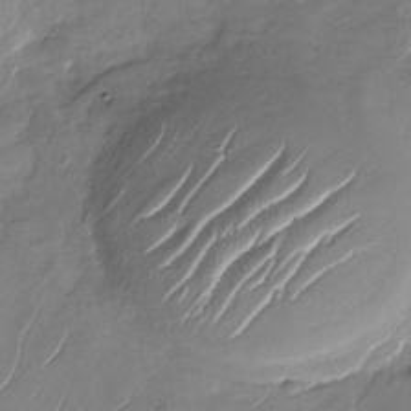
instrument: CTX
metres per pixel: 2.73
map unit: Nhu
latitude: -29.0675
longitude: -73.2726
